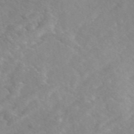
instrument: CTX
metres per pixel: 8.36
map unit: eAb
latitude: 48.3845
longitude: 117.8422
